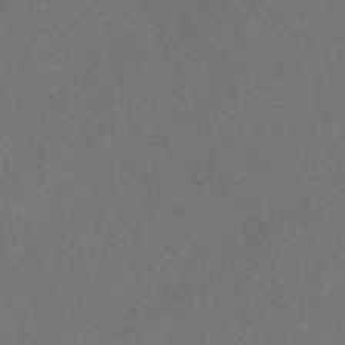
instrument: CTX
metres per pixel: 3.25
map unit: eAb
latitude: 48.2711
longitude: 107.3699
